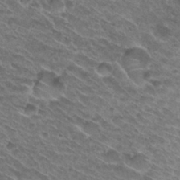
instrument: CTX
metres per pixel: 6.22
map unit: Nhu
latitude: 29.8961
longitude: -49.1781
